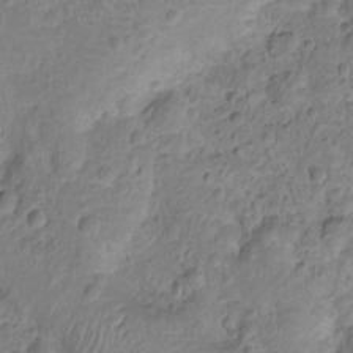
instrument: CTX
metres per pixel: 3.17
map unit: Nhu
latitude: -15.2943
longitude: -26.7813
